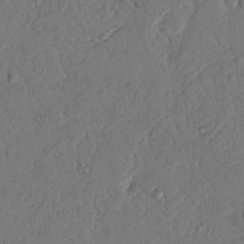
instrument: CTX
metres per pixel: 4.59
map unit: Nhu
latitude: 18.3467
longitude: -77.3103
